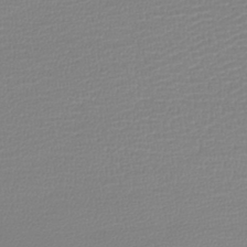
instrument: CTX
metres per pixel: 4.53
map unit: lHb
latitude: -41.7477
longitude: 74.3873
